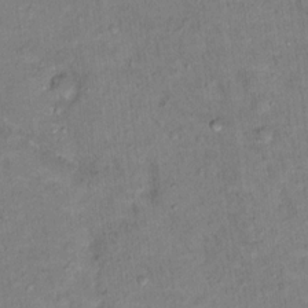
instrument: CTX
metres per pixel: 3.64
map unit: Ht
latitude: 15.1970
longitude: -36.9136
